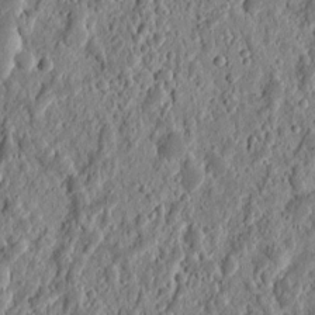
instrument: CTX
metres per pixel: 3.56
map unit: eHh
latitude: 10.1389
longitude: -73.6127
